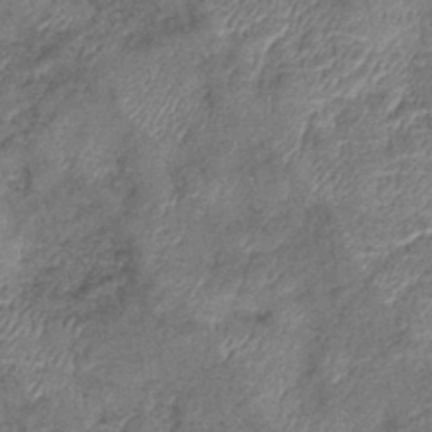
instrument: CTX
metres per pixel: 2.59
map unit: eHb
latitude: -39.9745
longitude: 76.3117
